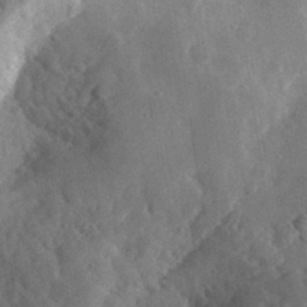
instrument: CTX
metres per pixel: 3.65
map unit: lHvf
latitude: 33.2348
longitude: -86.2333
